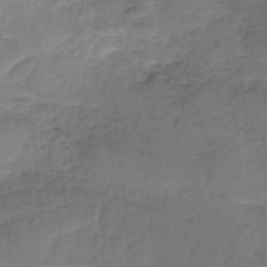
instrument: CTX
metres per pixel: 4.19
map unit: HNb
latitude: -34.4818
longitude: 60.2362
